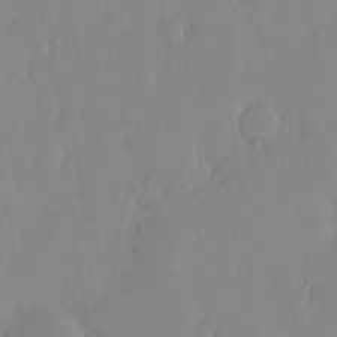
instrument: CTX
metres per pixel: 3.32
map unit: HNhu
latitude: -5.1998
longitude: 15.3888
